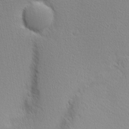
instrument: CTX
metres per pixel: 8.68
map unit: Nhu
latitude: 2.1766
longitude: -77.1592
